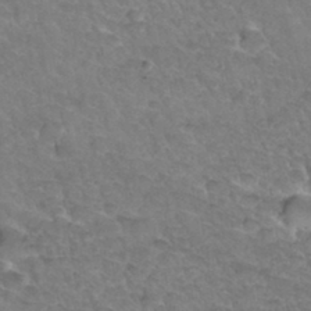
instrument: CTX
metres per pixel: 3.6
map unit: Hto
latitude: 34.4790
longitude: -46.6302
